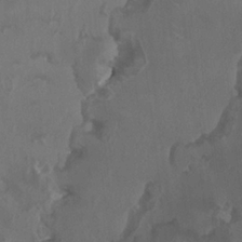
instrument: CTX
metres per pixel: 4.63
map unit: HNhu
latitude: 1.5938
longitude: -3.9906
